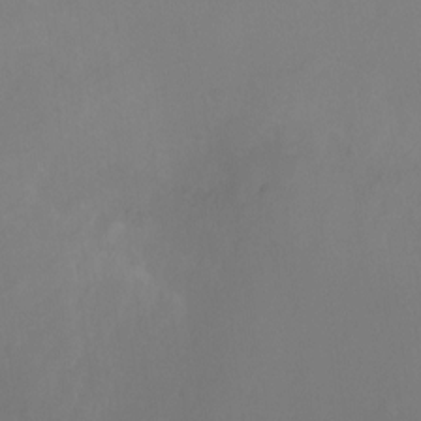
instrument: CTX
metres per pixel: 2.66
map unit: Ht
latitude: -3.6154
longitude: -24.9324
